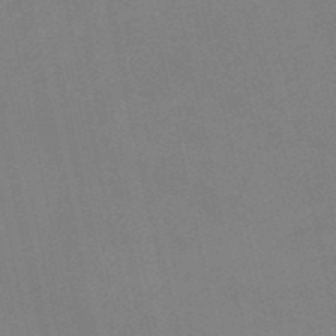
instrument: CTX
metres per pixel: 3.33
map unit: HNb
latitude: -52.5573
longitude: -49.6694
